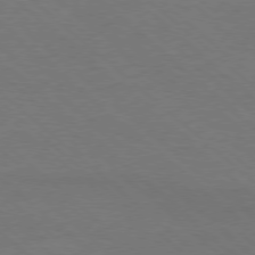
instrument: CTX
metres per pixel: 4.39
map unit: Ap
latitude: -78.4440
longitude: -86.2333
